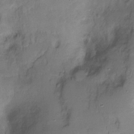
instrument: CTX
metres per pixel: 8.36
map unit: Ht
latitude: -16.9164
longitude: -48.8569
